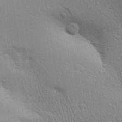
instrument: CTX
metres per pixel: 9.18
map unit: Aa
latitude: 25.2537
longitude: -136.5168
